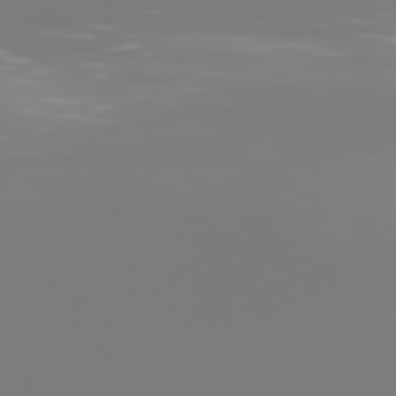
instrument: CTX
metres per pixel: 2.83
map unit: Hpe
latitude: 76.9891
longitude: -136.8380
